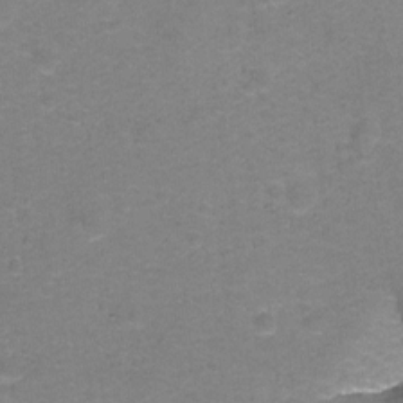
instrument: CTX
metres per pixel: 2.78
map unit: Hto
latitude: -0.8219
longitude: -34.2711
